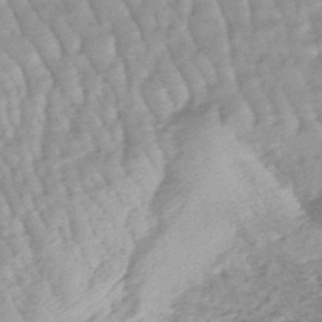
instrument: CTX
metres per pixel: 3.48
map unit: lHb
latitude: -48.1984
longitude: 82.9731
